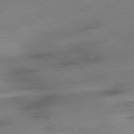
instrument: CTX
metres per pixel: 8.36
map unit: Ap
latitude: -78.0283
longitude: -70.4412
